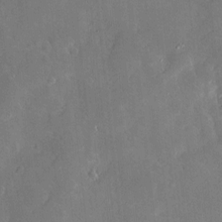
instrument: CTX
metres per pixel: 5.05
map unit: Hve
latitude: -11.1053
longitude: 175.4832
